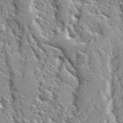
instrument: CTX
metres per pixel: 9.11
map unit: Ave
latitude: 16.7057
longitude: -129.4804
